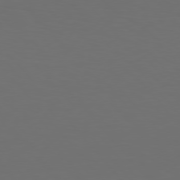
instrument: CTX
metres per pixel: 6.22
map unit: Hpe
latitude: 76.6301
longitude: -169.4805
